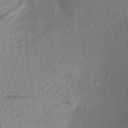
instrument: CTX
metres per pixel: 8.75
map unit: Aa
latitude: 20.3090
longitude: -144.5357
